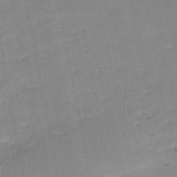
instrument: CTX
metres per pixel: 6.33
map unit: HNb
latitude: -50.2550
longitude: -40.6112
